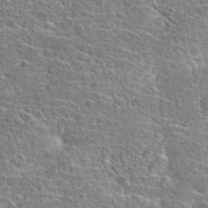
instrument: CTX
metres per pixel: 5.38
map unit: Hto
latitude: 23.1025
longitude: -44.8758
